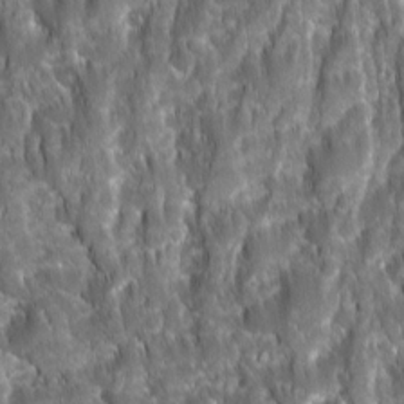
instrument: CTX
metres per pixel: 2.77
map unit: Ave
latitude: 15.9339
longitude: -133.1214
